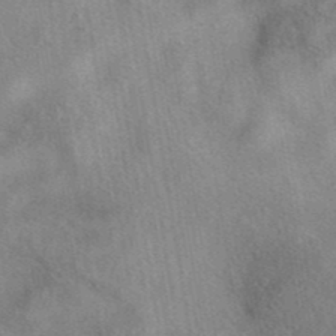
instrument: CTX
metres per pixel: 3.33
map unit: eAb
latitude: 41.6504
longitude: 102.7841
